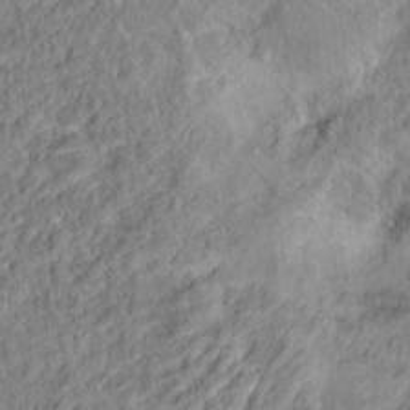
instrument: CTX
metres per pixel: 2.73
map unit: Ht
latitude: 14.2145
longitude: -39.5560
